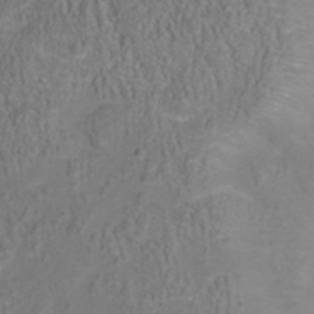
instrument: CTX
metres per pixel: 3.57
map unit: Nhu
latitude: -40.8219
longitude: -85.3104
